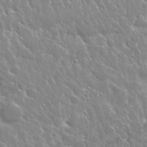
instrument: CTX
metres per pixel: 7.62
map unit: Nhu
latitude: 24.8946
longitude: -59.8772
